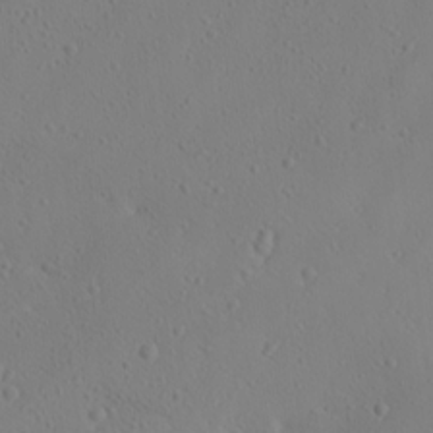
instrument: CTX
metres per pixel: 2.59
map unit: Ave
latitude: 17.1970
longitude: -139.0269
